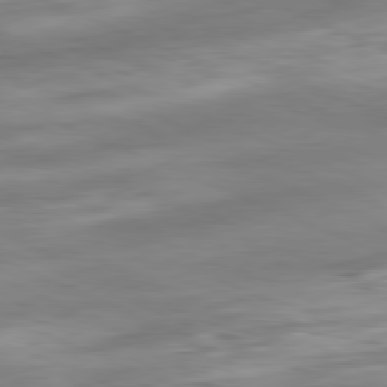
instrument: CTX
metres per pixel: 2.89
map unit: Ap
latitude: -81.8423
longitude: -81.4237
